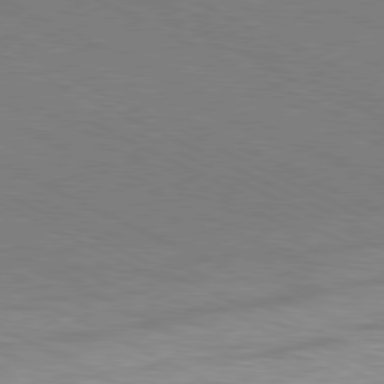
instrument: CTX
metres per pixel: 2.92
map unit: Hpe
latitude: -81.3888
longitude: 18.2173
